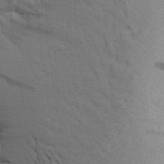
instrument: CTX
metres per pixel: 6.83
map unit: Aa
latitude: 25.4048
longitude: -148.4412
